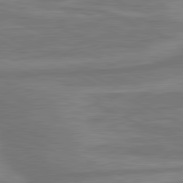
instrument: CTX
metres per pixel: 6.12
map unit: lApd
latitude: 81.3671
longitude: -174.6868
